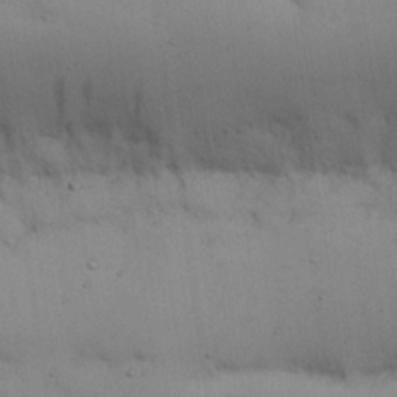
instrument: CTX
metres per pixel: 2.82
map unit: Nhu
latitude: 25.7827
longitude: -70.4412
